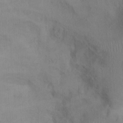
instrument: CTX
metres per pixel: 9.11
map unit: Ht
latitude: 0.1011
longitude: -13.5182
